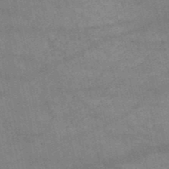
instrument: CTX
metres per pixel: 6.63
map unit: HNb
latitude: -52.0094
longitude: -40.1577
